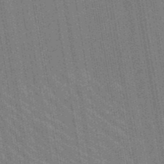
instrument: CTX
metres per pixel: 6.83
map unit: lHb
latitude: -47.8800
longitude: 74.4062
